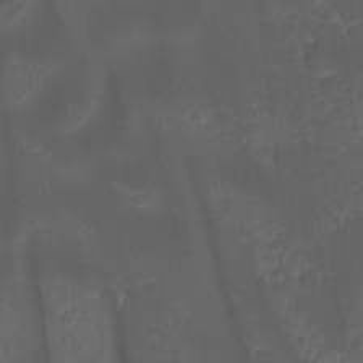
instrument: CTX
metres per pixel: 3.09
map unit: Hto
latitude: -7.8989
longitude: -44.4034
